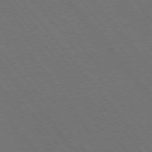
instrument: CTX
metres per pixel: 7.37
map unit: Hpe
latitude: 75.5749
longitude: -138.1767
